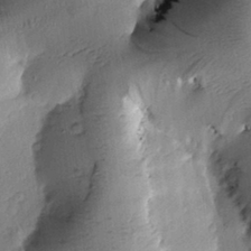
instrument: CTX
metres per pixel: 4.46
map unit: Htu
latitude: -0.3307
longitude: 173.4076
